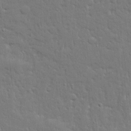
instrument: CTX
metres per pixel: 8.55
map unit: Ave
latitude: 17.2915
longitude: -141.2725
